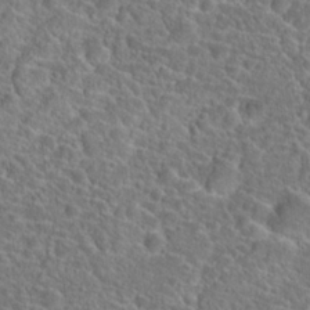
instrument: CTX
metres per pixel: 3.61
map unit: Hto
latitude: 23.6316
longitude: -45.7449
